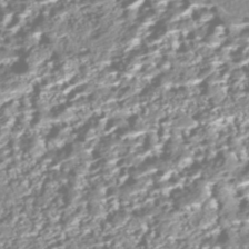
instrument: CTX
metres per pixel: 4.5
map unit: Nhe
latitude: -45.6155
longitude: 151.5588
